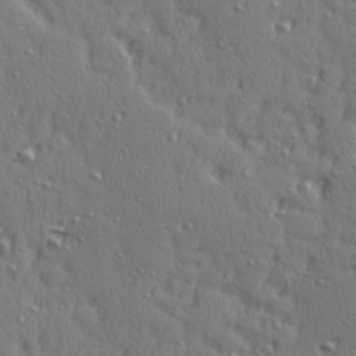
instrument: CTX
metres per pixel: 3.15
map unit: Ave
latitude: 15.4427
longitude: -105.1970
